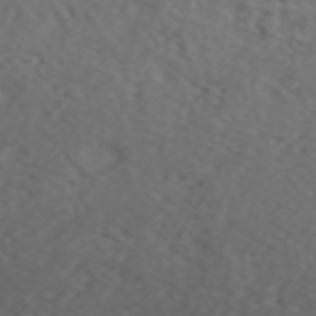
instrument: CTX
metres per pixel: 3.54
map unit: ANa
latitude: 45.2726
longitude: 21.9178
